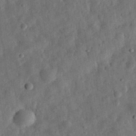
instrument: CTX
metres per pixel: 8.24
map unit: eHh
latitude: 31.5371
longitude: -76.4223
